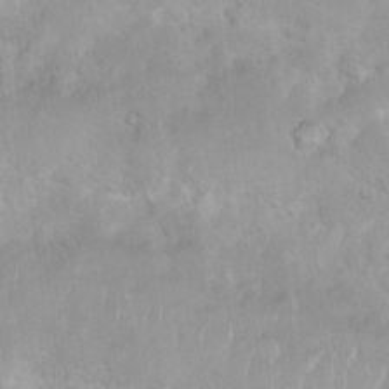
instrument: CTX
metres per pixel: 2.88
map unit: Ht
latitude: 3.7449
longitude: -27.5938
